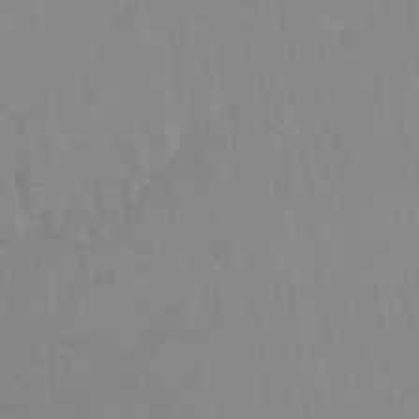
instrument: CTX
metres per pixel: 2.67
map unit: Ht
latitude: -13.5210
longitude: -57.7449
